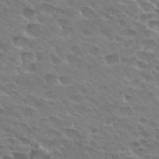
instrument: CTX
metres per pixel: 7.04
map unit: Hto
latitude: 29.6127
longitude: -42.2712
